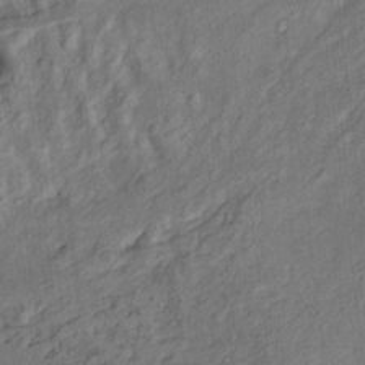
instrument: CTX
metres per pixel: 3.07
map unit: Htu
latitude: -5.8044
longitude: 155.0864
